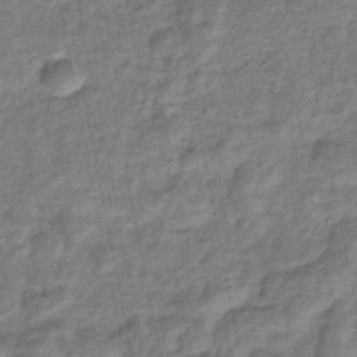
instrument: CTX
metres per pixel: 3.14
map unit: eHb
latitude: -34.7274
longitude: 76.2362
